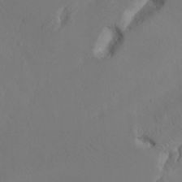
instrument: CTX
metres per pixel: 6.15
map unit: HNhu
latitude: 7.2537
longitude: -6.4601
